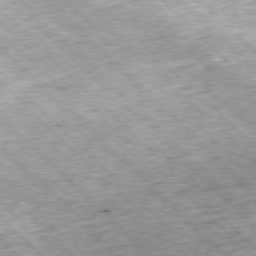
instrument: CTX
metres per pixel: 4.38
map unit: Hpe
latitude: -77.4832
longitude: 13.7478
